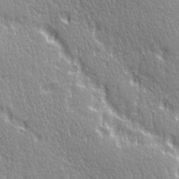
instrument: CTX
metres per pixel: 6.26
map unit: Ave
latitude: 21.3671
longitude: -135.6505
